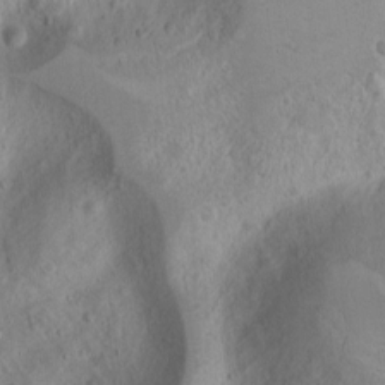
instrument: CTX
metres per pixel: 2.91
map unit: Nhu
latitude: -1.5399
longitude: -73.7828
